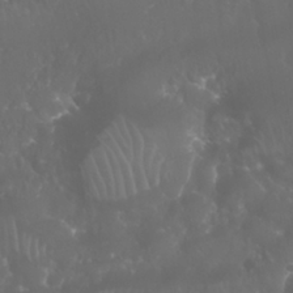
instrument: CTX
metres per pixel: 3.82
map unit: Nhu
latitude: 28.4601
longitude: -65.6694
